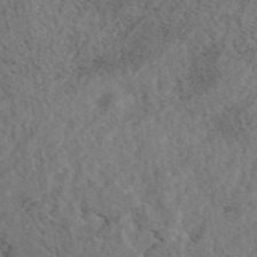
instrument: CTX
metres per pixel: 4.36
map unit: eAb
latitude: 43.7072
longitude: 108.7085
